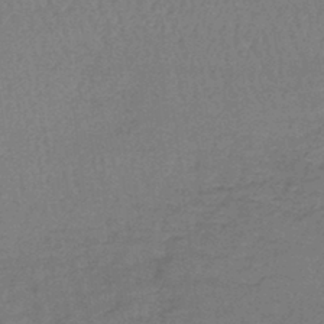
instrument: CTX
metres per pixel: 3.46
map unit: lHb
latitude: -42.5195
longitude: 66.3495
